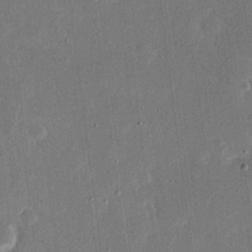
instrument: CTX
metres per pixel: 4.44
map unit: eHh
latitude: 16.1578
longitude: -70.7057
